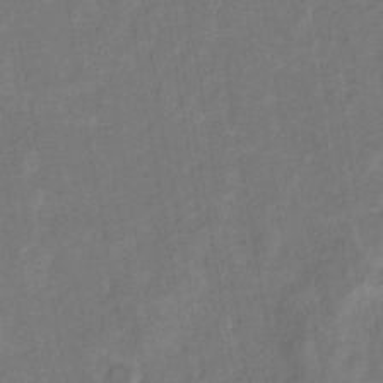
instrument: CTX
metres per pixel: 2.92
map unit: eHb
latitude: -33.9178
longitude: 74.2929
